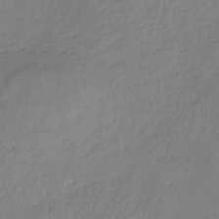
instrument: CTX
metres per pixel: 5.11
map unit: eHh
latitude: -45.1620
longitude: -28.4979
